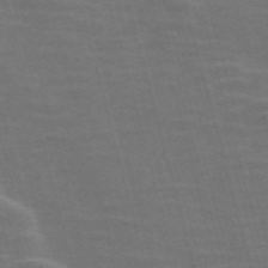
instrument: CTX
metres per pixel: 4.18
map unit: Nve
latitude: -58.0472
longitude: 64.6330
